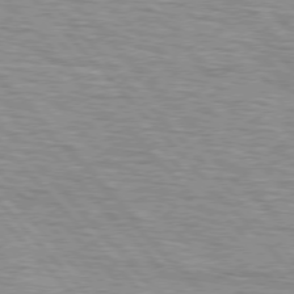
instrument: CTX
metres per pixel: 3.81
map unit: lApd
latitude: 75.9717
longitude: -83.0458
